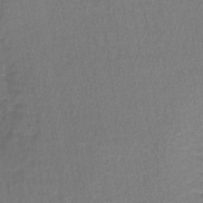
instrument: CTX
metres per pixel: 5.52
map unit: lHb
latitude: -41.7289
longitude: 58.8785
